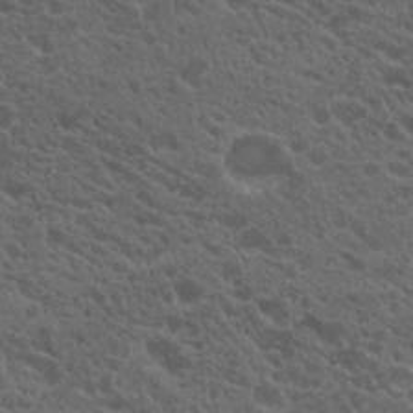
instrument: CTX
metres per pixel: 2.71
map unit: Hto
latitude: 19.8394
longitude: -34.7246
